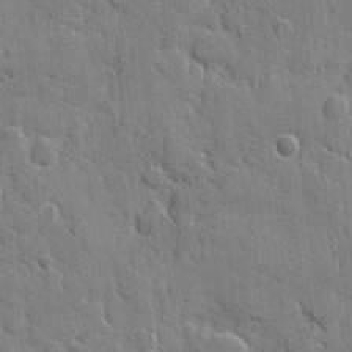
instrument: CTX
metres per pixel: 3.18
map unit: eHh
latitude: 8.2901
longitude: -67.4615
